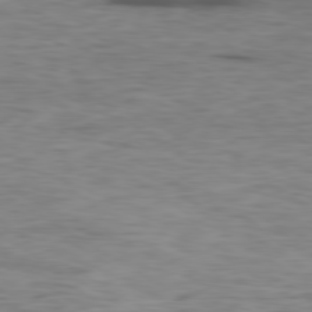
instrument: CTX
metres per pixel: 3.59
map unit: Ap
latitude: -80.0472
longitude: -91.9906
